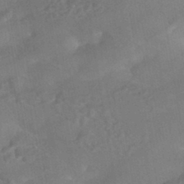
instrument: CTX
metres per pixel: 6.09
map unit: HNhu
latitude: -44.2173
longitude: 91.8612
